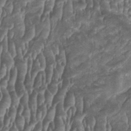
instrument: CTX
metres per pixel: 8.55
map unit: HNhu
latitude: 0.7435
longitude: 0.1984
